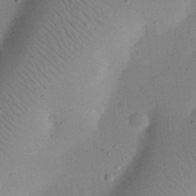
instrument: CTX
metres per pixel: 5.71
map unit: eHh
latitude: 24.9891
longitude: -70.2900
